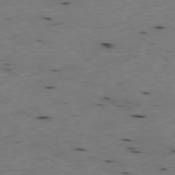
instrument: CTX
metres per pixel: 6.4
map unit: Ap
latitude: -77.4265
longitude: -89.3860
